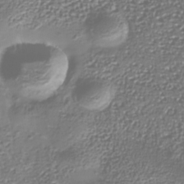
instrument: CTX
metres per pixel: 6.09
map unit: Nhe
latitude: -36.7274
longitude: -90.1956
